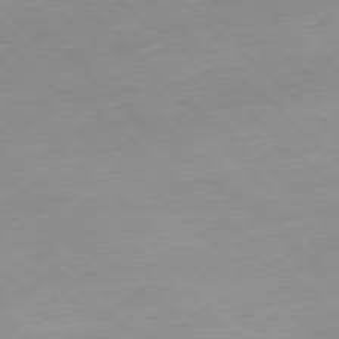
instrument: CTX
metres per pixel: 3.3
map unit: Hpe
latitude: -78.9919
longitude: 9.2943
